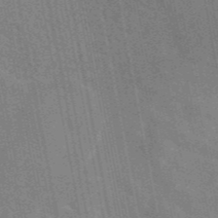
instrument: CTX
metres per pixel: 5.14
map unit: eAb
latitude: 45.7260
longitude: 121.8044
